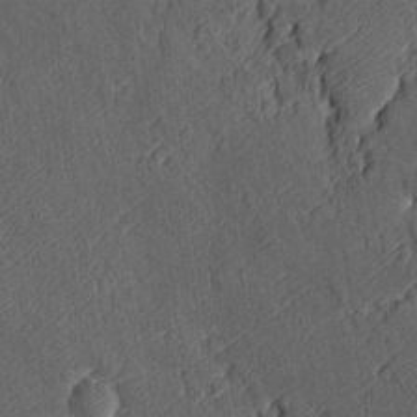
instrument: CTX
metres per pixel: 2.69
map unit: Htu
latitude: -7.5210
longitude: 156.0472
